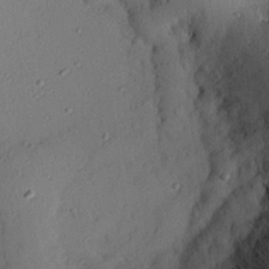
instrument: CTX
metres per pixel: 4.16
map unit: eHh
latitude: 25.2914
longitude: -77.0647
